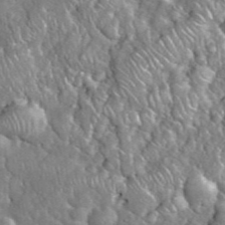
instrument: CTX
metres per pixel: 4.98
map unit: eHh
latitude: 38.4601
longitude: -59.1025
